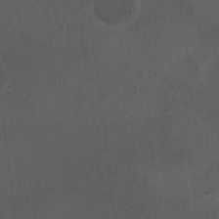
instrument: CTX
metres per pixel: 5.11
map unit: Ht
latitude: 2.4601
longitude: -26.9514
